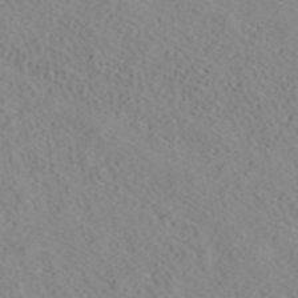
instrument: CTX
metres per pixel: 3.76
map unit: ANa
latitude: 37.6883
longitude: 23.7478
